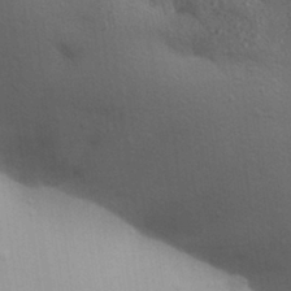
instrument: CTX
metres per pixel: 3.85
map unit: Aa
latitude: 30.4790
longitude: -147.1026
